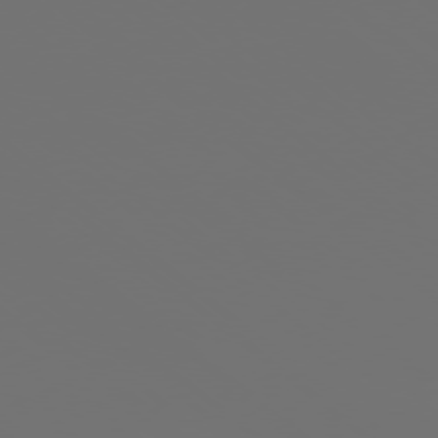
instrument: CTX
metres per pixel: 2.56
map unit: Ap
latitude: -78.4440
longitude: -96.2522
